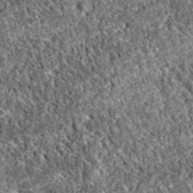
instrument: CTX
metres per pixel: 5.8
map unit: eAb
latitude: 37.4804
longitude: 111.5210
